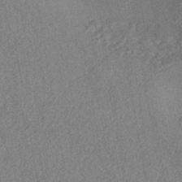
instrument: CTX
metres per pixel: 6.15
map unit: eHh
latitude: -42.4062
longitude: 118.0850
